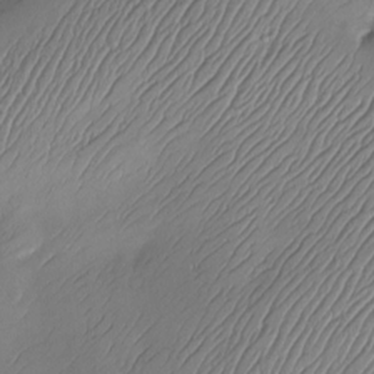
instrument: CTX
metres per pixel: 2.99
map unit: Nve
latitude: -10.4251
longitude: 173.3321
